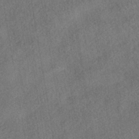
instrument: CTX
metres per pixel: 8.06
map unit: HNhu
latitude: -39.4266
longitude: 100.7274
